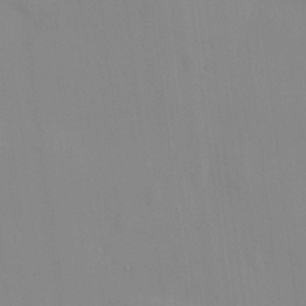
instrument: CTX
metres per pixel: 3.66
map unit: HNhu
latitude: 11.7261
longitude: 9.8989
